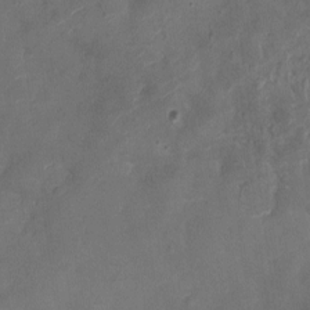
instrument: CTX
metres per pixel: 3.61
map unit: Ht
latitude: -2.8596
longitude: -19.8016
